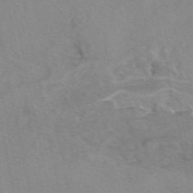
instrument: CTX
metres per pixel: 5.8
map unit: eAb
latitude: 49.0269
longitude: 104.5951
